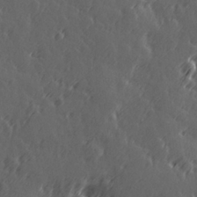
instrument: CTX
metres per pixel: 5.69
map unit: Hve
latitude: 26.6491
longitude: 145.9556
